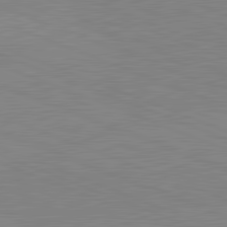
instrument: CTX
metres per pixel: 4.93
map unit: lApd
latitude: 81.8394
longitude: -158.0444
